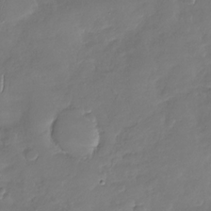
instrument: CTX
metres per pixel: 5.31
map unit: Nhu
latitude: -29.5966
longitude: -61.4237
